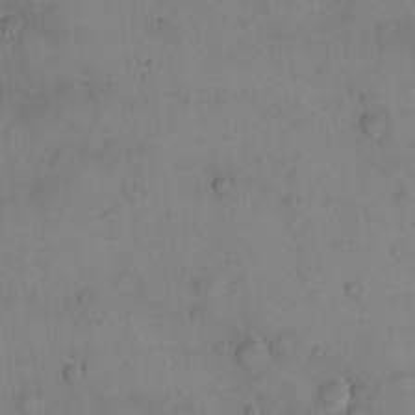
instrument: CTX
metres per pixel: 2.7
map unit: eHh
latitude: -9.7100
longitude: -65.8961
